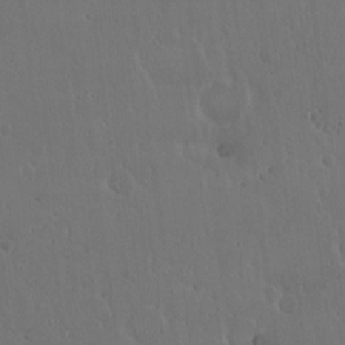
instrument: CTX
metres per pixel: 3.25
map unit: Hto
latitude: 18.2144
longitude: -59.9528
